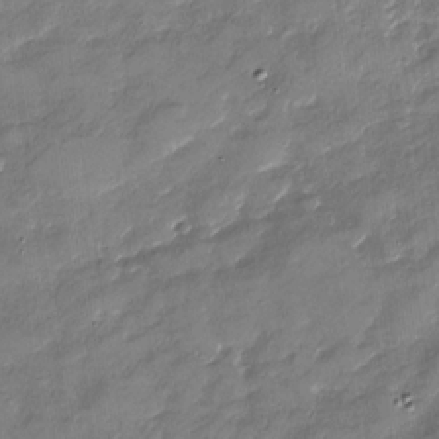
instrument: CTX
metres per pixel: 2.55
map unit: Nhu
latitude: -29.8800
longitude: -73.1026
